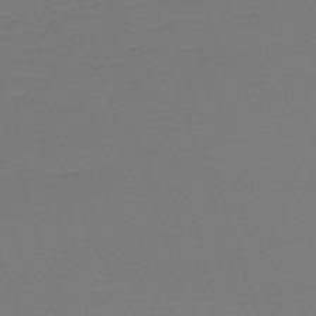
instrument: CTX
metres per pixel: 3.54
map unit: eHh
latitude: -61.8422
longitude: 51.7100
